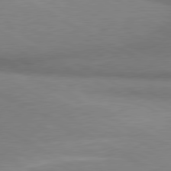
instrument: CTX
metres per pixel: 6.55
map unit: lApd
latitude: 80.5546
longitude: 165.4455
